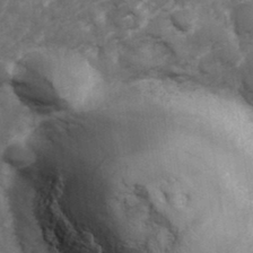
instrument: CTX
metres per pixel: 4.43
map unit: Hve
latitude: 33.4426
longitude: 151.0297
